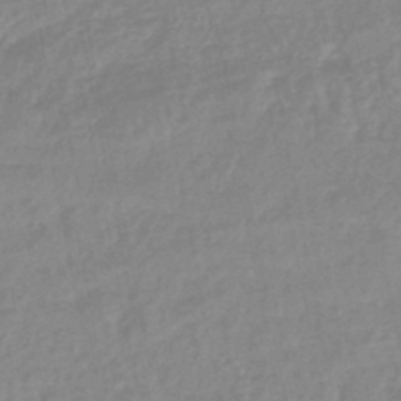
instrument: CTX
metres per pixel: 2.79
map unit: eHb
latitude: -45.7667
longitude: 85.4076
